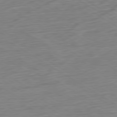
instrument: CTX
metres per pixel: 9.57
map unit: Ap
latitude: -80.5763
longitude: -79.2159
